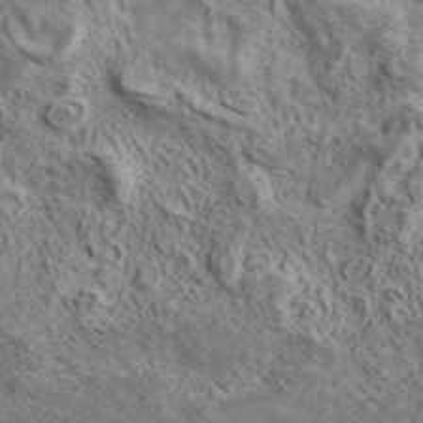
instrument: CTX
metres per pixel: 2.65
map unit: ANa
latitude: 41.3670
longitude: 16.3118
